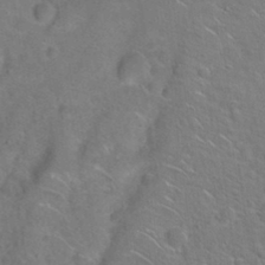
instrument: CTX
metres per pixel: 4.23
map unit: Hto
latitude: 20.8758
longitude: -49.7828
